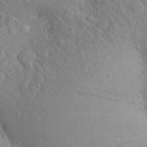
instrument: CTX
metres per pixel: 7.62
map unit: Aa
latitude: 23.9717
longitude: -146.5546
